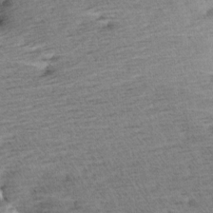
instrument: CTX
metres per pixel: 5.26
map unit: Aa
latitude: 6.5546
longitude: -137.8206
